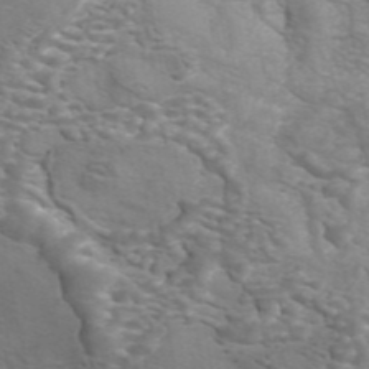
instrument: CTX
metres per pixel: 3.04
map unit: ANa
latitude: 44.8002
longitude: 30.5951
